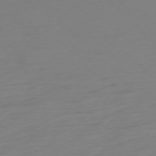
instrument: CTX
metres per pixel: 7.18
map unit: Ap
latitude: -77.1809
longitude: -78.3468
